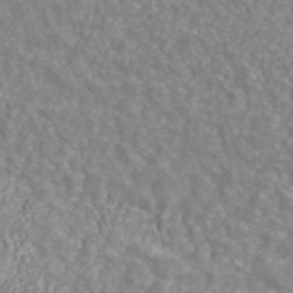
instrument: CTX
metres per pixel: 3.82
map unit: ANa
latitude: 42.8758
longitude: 26.8974
